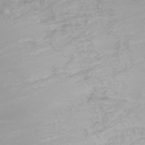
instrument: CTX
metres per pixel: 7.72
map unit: Nhu
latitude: -6.0472
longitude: -79.2348
